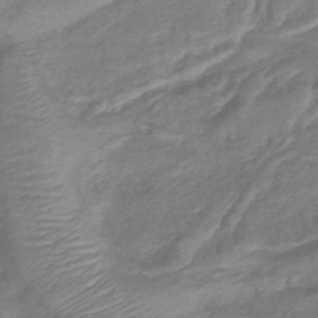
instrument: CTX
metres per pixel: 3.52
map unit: lHb
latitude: -41.3509
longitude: 78.8408
